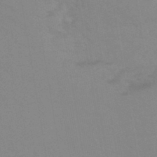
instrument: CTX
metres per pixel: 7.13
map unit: eHb
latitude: -44.2740
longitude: 86.3873
